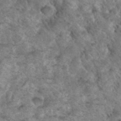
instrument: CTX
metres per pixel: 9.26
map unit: Hto
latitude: 34.9135
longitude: -49.6127
